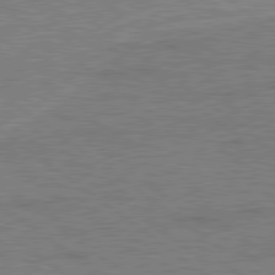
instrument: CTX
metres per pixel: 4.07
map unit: lApd
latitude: 79.4238
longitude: 167.1053
